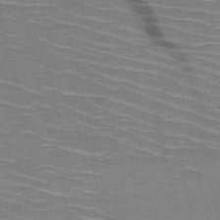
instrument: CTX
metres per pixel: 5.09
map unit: HNb
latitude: -50.7085
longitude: -45.3104
